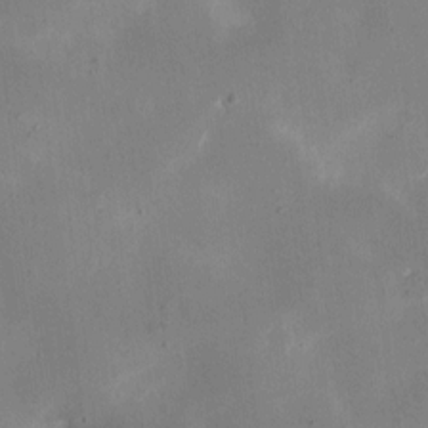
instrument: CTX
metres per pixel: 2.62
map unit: eHh
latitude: 10.6680
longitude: -69.2726
